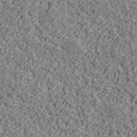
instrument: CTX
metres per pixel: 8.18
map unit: lHvf
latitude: 37.8772
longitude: -91.4049
